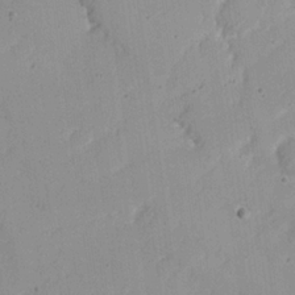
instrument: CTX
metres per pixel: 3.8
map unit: Nhu
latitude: 21.3860
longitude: -71.0080
